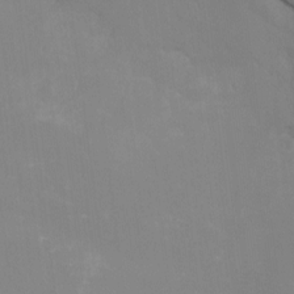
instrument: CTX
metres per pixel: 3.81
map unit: Nhu
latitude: -15.6344
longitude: -56.9135
